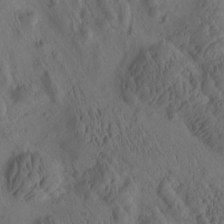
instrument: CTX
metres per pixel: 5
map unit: eHh
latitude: -0.7275
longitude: 15.2187
